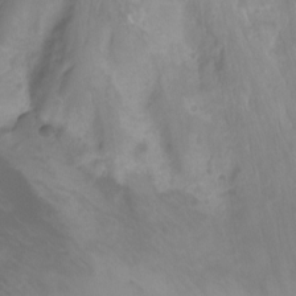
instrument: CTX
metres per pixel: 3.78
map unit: Nhu
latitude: -14.2173
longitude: -63.4616
